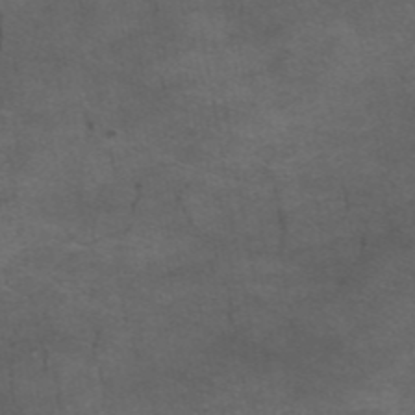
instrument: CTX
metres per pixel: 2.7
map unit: eAb
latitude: 44.5357
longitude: 104.0283
